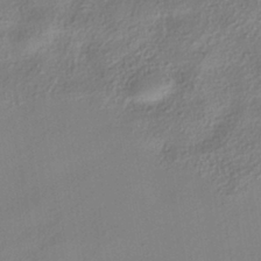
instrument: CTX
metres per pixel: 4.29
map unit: HNhu
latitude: -40.4440
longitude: 101.5588
